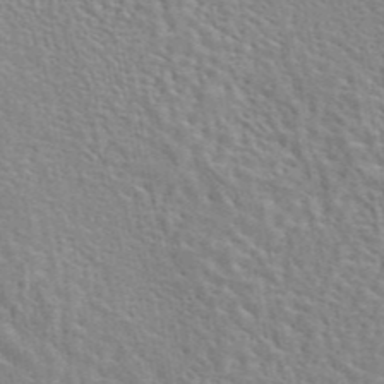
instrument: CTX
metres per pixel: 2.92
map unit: eAb
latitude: 44.4223
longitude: 110.3873
